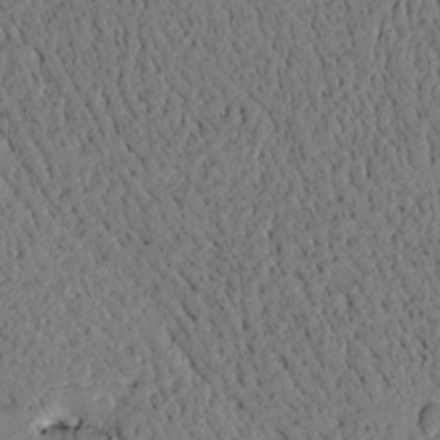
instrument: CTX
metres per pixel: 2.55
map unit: Htu
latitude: -3.4643
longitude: 170.0661
